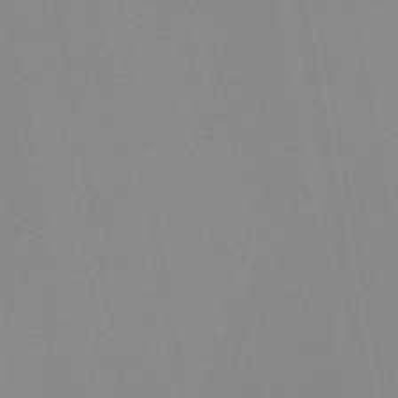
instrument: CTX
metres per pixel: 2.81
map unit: lHb
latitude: -44.4629
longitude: 56.4251
